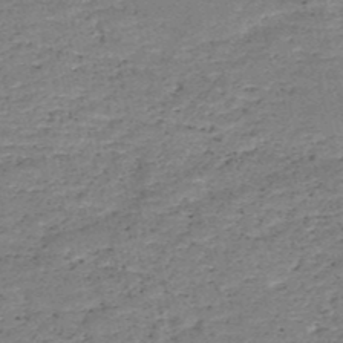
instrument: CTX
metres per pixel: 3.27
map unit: HNb
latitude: -50.5385
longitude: -40.8757
